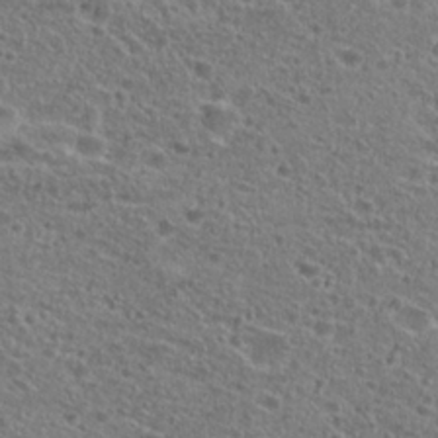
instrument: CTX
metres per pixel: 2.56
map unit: Hto
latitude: 25.8205
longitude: -46.6113
